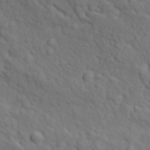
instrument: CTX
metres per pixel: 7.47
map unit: Ave
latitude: 17.8017
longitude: -132.5924
